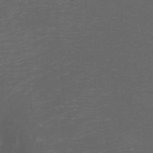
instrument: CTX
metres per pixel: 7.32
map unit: Nhu
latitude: -5.2942
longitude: -91.0836
